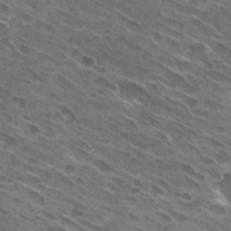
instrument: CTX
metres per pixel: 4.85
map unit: Hto
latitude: 29.1592
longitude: -44.0255
